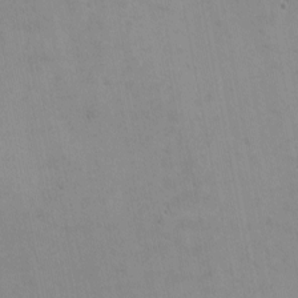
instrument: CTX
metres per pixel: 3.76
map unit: eHh
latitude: -2.4440
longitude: -81.4426
